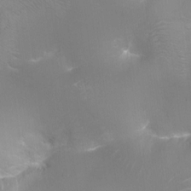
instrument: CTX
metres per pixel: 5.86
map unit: Ht
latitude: -16.8219
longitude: -44.0633
